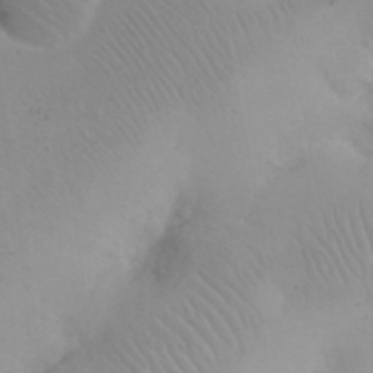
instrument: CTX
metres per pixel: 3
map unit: eHh
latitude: 24.2711
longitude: -66.4790
